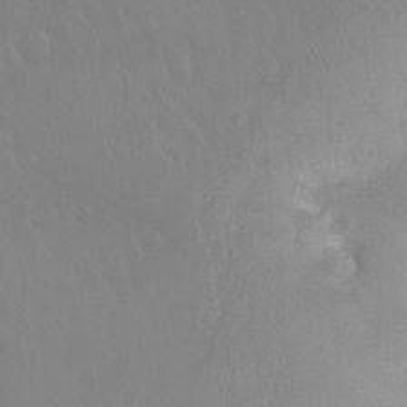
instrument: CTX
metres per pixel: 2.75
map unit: Hto
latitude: -8.4629
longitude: -45.6883
